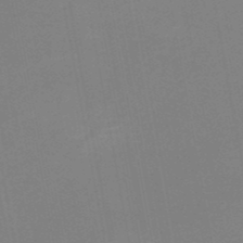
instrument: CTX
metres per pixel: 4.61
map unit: HNb
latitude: -50.6707
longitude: -51.5371
